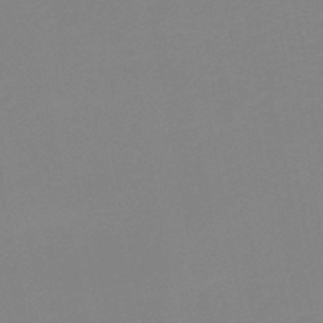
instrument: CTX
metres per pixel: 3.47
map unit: HNb
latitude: -45.8422
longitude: -44.5734
